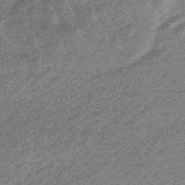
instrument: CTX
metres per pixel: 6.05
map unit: eHb
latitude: -48.1039
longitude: 84.3873
